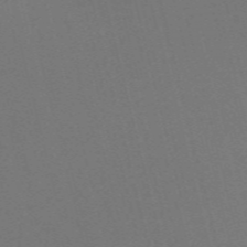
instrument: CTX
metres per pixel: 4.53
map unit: Nve
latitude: -59.2753
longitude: 63.6155
